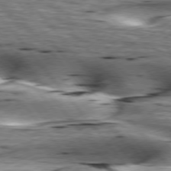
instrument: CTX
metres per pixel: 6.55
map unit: lApd
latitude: 76.4412
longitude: -60.7624
